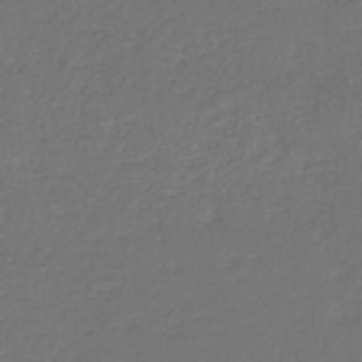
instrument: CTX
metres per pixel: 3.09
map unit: eHb
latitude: -30.4629
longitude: 64.9920
